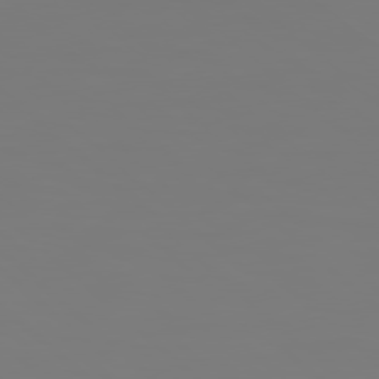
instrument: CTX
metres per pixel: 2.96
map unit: Hpe
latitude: 78.2901
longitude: 178.2550
